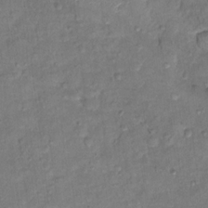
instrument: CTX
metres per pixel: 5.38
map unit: Hto
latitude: 12.4223
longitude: -36.7246
